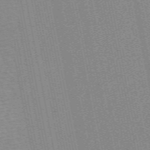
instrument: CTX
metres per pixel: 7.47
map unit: ANa
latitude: 51.6127
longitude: -71.0647
